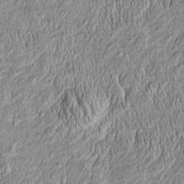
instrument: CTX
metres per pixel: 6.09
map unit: Htu
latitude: -4.4251
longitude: 157.5777
